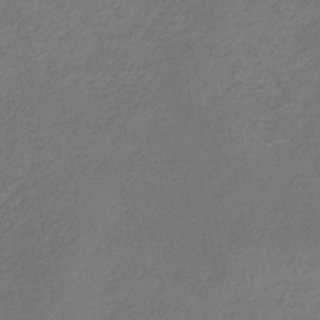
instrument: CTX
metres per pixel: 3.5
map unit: eHb
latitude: -31.3887
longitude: 72.1039
